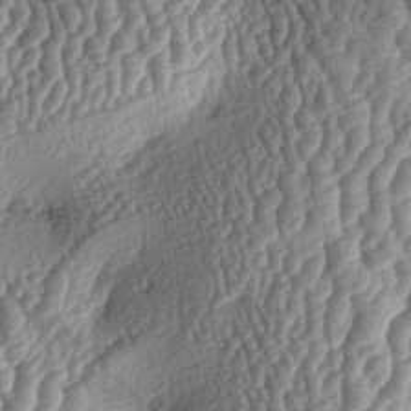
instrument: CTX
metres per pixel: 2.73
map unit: lAa
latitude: -5.5588
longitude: -127.9528
